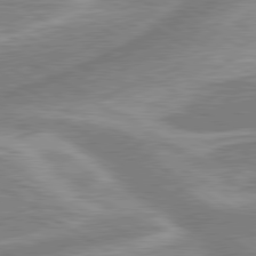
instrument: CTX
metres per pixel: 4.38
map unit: lApd
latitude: 80.0822
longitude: -177.3859
